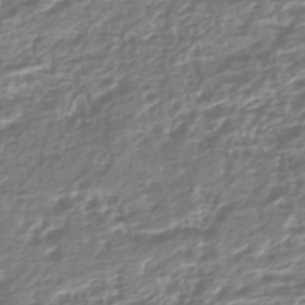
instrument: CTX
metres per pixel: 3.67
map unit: HNhu
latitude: -43.8422
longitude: 103.8233
